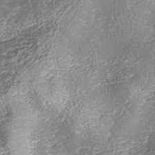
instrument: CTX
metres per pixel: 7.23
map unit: ANa
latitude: -41.2565
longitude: 105.0297
